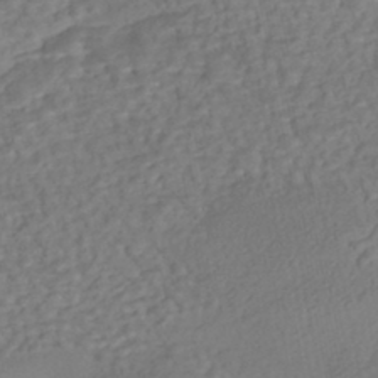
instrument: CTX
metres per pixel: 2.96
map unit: eHh
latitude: -43.4076
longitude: 120.8030
